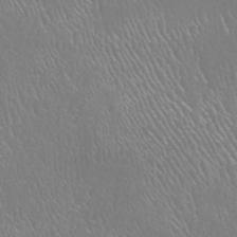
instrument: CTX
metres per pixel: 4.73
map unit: HNhu
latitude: -48.0283
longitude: 29.8233
